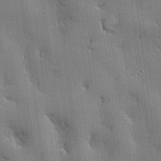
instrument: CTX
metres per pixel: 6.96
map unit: lHvf
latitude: 20.7624
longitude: 142.9730
